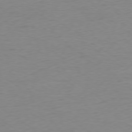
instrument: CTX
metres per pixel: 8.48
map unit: Ap
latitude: -78.1605
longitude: -59.1214
